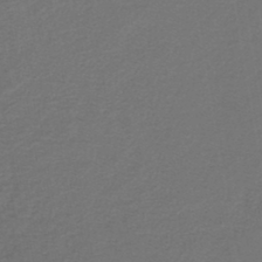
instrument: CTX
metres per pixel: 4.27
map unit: lHb
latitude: -42.3873
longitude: 62.1228
